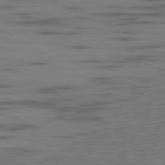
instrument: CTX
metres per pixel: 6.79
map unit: Ap
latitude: -80.2362
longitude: -102.4979
